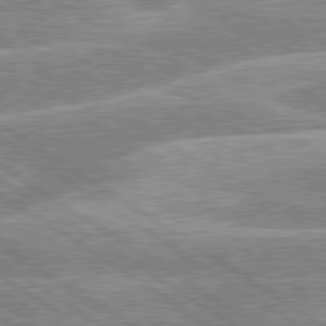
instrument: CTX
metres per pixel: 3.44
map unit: lApd
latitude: 80.1578
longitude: -130.0444
